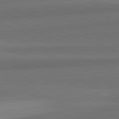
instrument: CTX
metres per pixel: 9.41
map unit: lApd
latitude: 82.2522
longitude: 157.1620
